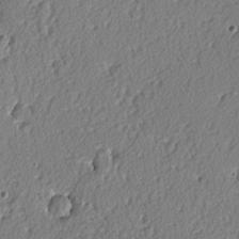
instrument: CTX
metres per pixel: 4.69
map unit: lAvf
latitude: -2.8974
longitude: -109.0836
